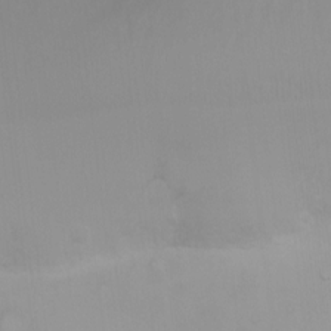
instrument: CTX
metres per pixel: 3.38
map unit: Ht
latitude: 3.2348
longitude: -22.9514
